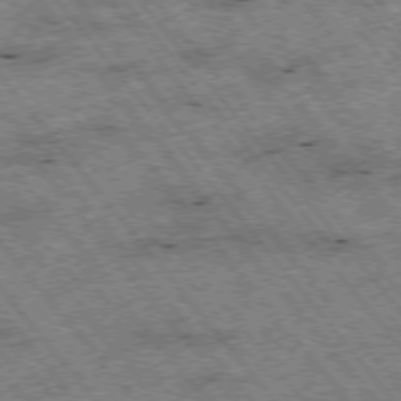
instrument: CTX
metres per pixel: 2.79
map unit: Hpe
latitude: -75.6911
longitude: -20.2901
